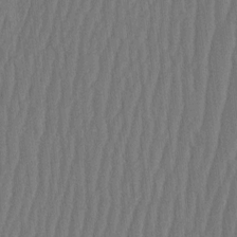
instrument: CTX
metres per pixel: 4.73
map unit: eHh
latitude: -2.7085
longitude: 14.3684
